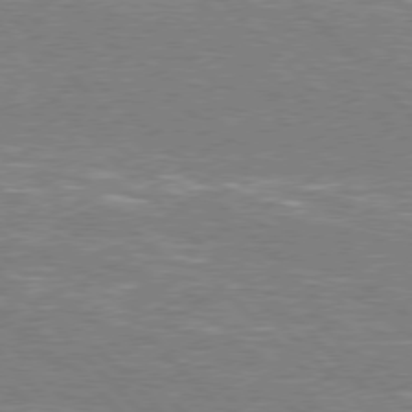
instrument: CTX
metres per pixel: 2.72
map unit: Hpe
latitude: 76.6301
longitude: -151.4048
